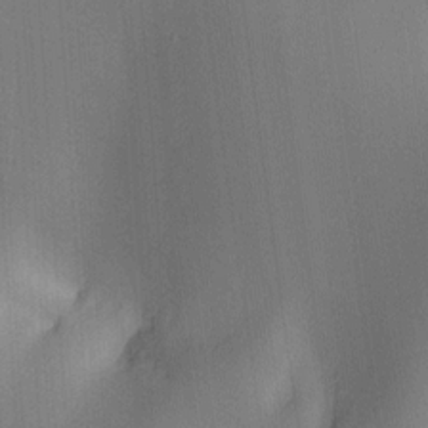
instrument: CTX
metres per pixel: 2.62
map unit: lAa
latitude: 4.4223
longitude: -111.8961
